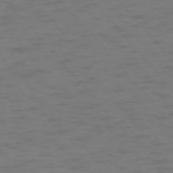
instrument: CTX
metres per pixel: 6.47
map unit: Ap
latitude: -75.8612
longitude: -70.1011
